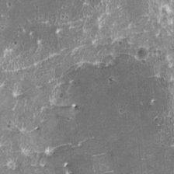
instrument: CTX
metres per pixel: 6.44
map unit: HNhu
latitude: 0.7624
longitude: 6.6518
